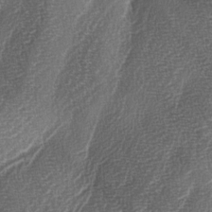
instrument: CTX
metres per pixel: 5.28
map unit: lAa
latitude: -3.9556
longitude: -129.0269
